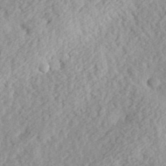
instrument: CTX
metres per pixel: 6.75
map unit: eHh
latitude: 36.1767
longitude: -78.8569
